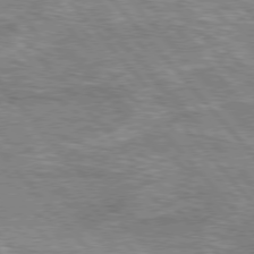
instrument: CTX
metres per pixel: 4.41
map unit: lApd
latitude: 76.4034
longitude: -74.3467
